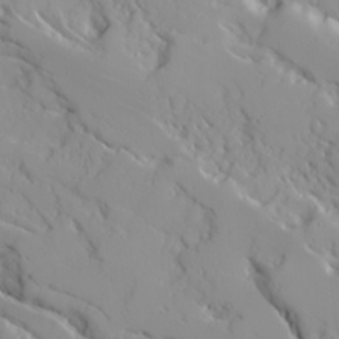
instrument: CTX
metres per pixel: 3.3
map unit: Ave
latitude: 16.6679
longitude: -129.2537
